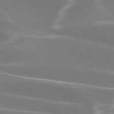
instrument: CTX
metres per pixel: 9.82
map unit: lApd
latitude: 75.3104
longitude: -63.0081
